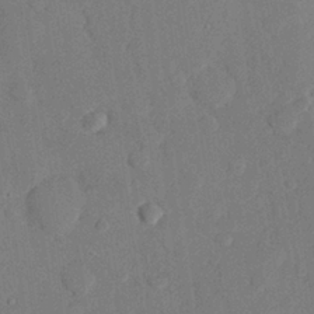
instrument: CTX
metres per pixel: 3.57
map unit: eHh
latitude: 26.4979
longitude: -80.6490
